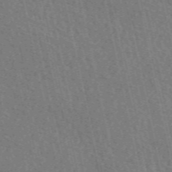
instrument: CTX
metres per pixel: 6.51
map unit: eAb
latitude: 51.4426
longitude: 113.7478
